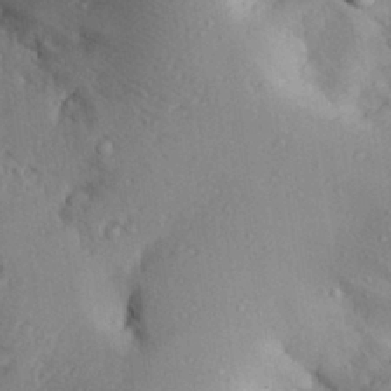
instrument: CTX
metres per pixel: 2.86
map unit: Aa
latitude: 29.7449
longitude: -133.7828
